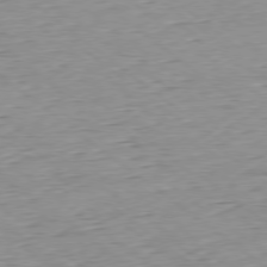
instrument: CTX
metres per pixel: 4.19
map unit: Hpe
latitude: -78.7463
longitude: 11.9178
